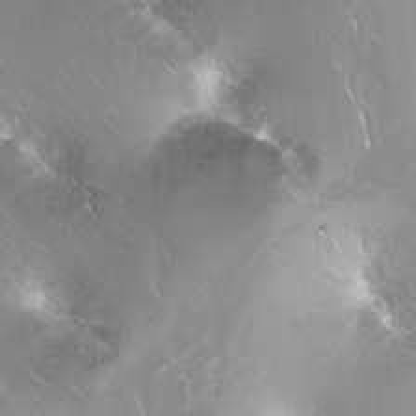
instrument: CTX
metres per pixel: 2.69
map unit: Ht
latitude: -14.2173
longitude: -41.1214
